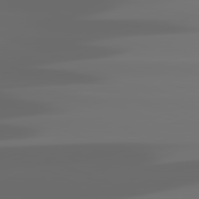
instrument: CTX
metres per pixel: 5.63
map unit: lApd
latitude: 81.5371
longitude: -144.3278
